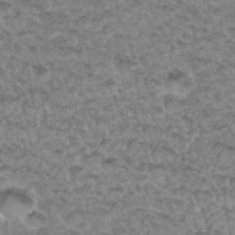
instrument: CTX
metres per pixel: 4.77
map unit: Hto
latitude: 33.8961
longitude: -47.8017
